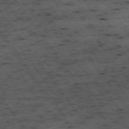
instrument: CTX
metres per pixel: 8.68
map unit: Hpe
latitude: -74.7086
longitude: 2.2928
